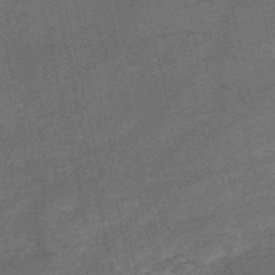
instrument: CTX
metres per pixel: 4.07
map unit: HNb
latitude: -52.3306
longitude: -40.8191
